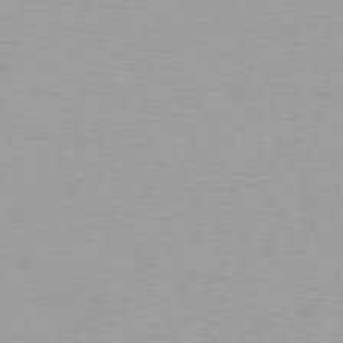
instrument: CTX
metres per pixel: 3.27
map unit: Hpe
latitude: 75.6694
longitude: -128.9702
